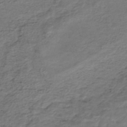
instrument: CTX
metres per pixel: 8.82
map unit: Nhe
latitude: -47.5588
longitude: -171.3482
